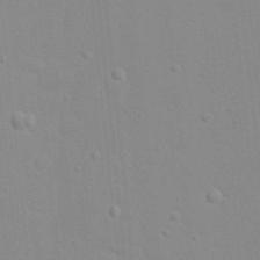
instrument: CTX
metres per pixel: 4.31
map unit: eHh
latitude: 20.9514
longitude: -64.1200
